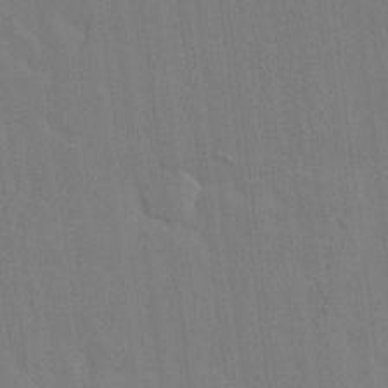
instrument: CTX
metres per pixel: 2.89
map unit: Ave
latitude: 13.5560
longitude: -134.0444
